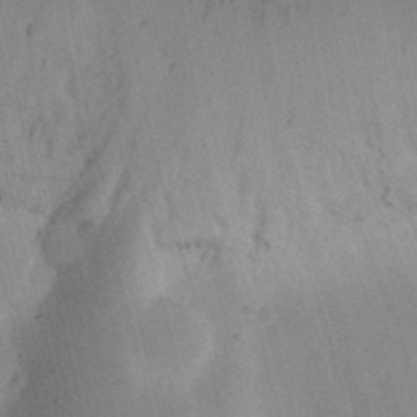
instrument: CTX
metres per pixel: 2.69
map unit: Ht
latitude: 11.6883
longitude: -74.6302
